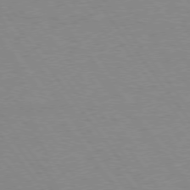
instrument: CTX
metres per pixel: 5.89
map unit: Hpe
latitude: 74.7057
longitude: -136.5924
